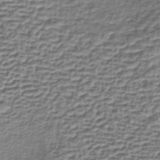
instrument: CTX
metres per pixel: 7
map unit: lHb
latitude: -35.6533
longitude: 60.0472
